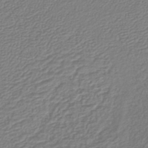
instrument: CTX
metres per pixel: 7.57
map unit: lHb
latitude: -42.0661
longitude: 61.5210
